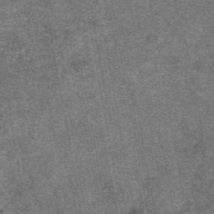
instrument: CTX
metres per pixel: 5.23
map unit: eAb
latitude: 47.7450
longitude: 106.9353
